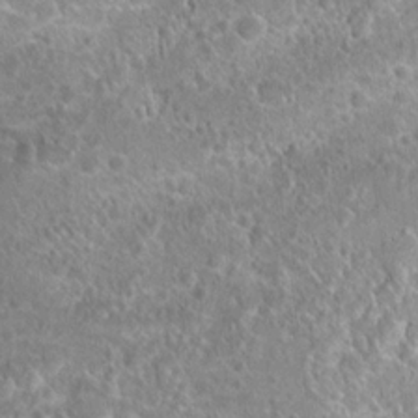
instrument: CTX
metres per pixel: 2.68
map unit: Hto
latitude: 19.3481
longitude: -42.1767
